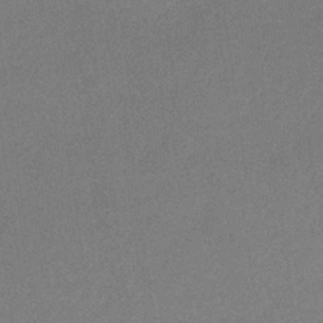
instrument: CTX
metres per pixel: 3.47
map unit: lHb
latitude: -34.7652
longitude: 68.1227
